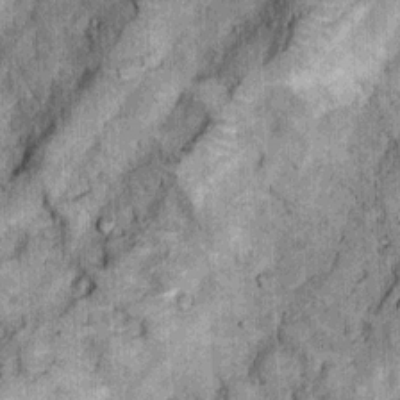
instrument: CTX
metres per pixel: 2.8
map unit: Nhu
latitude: 5.3859
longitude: -23.9528
